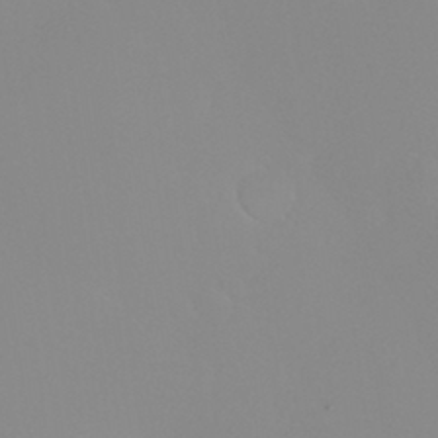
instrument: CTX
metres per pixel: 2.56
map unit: Nhu
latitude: 31.0270
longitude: -57.5938
